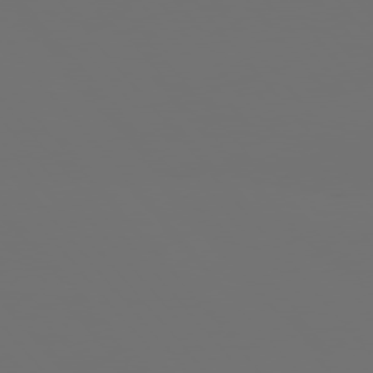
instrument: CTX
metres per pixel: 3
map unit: Hpe
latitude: 76.1955
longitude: -141.2914
